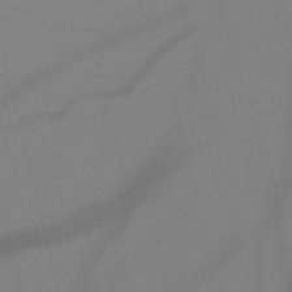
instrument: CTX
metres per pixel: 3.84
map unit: HNb
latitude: -50.7841
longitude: -46.1767
